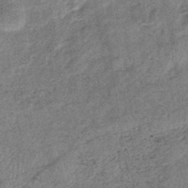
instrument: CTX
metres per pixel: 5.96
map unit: eHb
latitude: -39.0487
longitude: 77.5966
